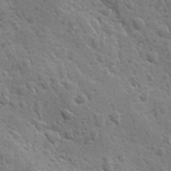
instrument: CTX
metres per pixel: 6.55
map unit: Ave
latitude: 10.6113
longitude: -103.4426
